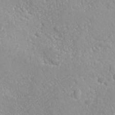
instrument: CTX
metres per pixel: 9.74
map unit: Ave
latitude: -10.4062
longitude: -120.9325
